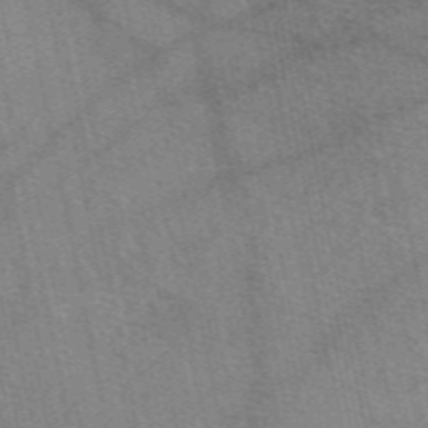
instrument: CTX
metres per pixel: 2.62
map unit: eAb
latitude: 50.3089
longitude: 112.2173
